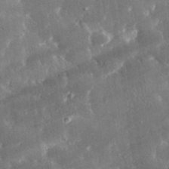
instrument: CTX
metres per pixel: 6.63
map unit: lHvf
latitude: 31.4994
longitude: -91.8583
